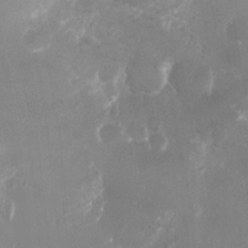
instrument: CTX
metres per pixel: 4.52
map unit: Nhu
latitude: 27.5749
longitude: -63.5560
